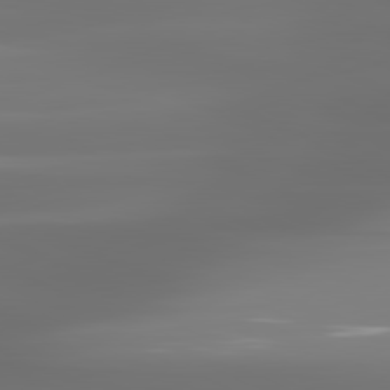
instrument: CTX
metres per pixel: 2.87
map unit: lApd
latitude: 81.2915
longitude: -136.9136
